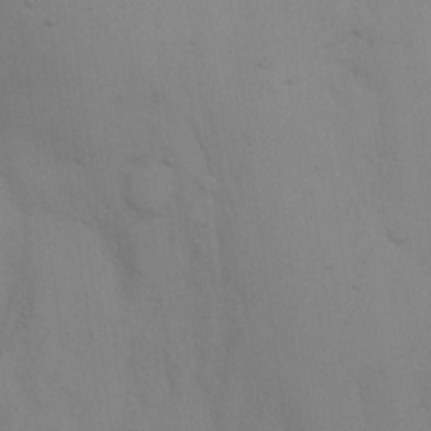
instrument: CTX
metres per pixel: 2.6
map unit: eHh
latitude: 17.4049
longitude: -63.0081
